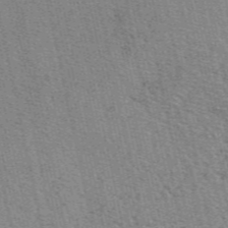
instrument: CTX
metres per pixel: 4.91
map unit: eAb
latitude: 48.9514
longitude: 105.9556
